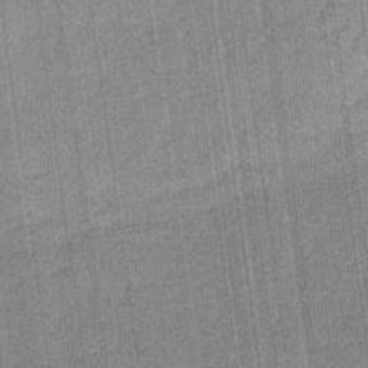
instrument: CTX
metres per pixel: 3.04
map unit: eHb
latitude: -30.4440
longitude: 64.4440
